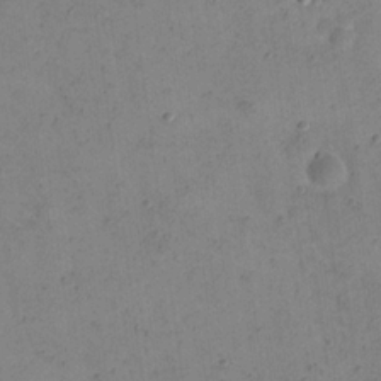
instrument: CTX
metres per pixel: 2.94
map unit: eHh
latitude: 21.7072
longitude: -65.8583
